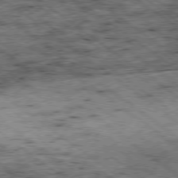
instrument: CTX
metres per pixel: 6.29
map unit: Hpe
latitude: -79.1053
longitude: 7.4832
